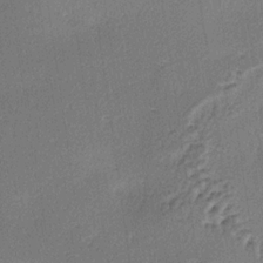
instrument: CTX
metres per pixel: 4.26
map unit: lAa
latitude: -4.1228
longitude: -124.6679
